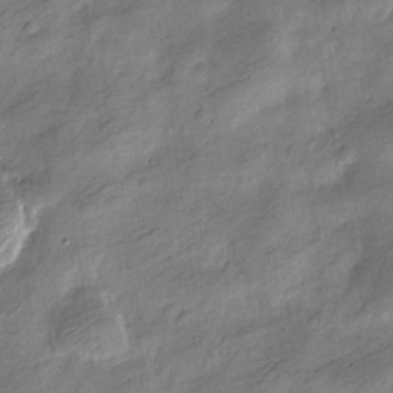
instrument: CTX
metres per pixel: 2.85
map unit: Nve
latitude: -25.0864
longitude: 106.3118
